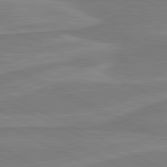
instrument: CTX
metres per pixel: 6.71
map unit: lApd
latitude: 81.3293
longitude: 170.6330
